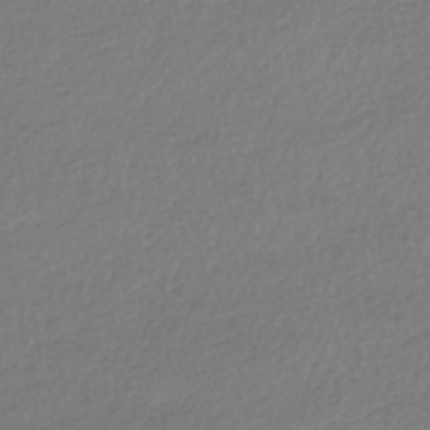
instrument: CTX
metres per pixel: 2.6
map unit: HNhu
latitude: -42.2550
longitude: 97.2187
